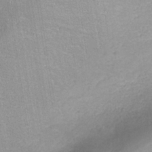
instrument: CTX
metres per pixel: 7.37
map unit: ANa
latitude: -36.5762
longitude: 94.8408
